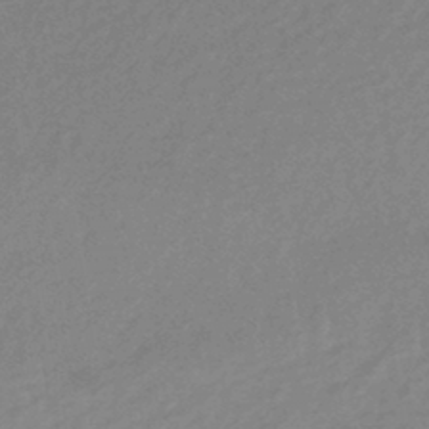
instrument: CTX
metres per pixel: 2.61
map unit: eHb
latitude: -44.1039
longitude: 89.6155
